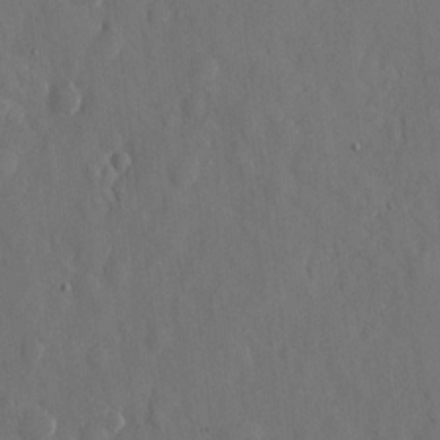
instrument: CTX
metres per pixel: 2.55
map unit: eHh
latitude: 10.7813
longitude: -70.8947
